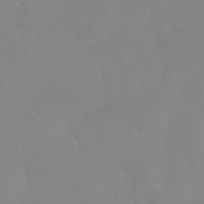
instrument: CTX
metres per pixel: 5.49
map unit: Htu
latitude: -15.4266
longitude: -47.6127
